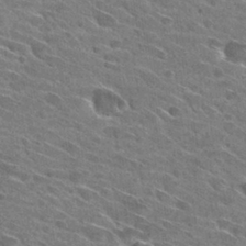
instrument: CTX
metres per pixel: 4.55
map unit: Hto
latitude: 29.2537
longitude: -43.2537
